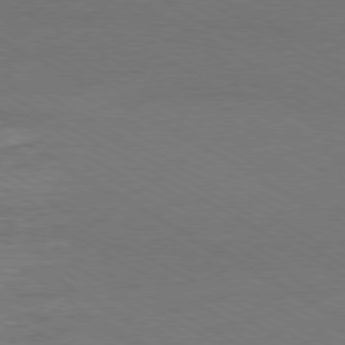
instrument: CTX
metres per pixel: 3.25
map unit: Ap
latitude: -79.8044
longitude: -83.1592
